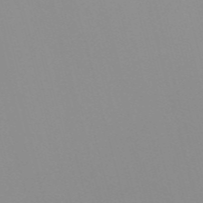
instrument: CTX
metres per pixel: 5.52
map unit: Nve
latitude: -57.6911
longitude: 60.2362
